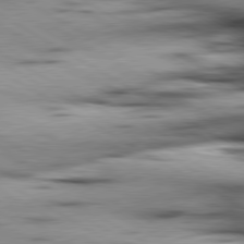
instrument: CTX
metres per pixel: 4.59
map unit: lApd
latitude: 80.0255
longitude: 162.7274
